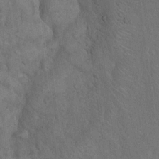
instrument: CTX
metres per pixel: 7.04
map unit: eHh
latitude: 17.9717
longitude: -63.2348
